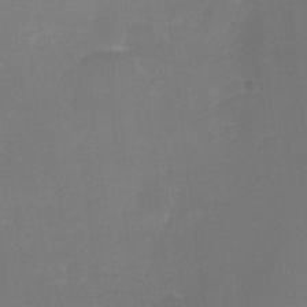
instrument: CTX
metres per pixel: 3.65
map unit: eHh
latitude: -6.7085
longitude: -78.1389
